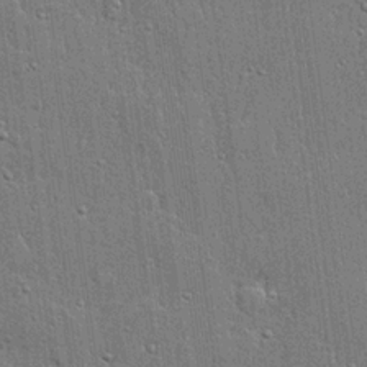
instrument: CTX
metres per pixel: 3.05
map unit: lHvf
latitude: 21.5371
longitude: 143.0864
